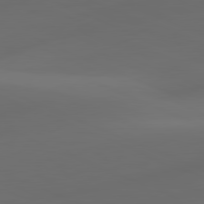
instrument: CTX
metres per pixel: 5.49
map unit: lApd
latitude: 80.9136
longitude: -83.7638
